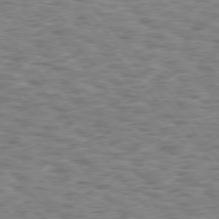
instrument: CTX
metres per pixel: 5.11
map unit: Hpe
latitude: 75.7828
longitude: -135.6505
